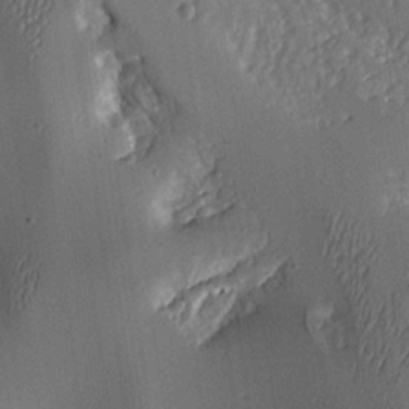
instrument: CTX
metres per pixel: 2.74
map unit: lAa
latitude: 4.6868
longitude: -111.9717
